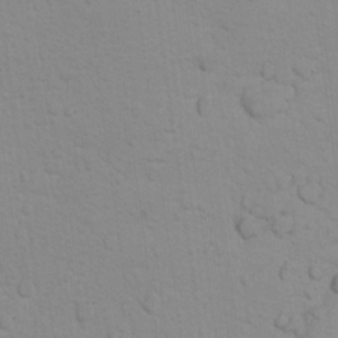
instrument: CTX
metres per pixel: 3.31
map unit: Ht
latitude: 11.3482
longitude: -32.2711
